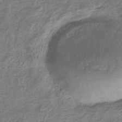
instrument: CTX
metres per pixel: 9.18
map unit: eHb
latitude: -36.3117
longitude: 80.3684
